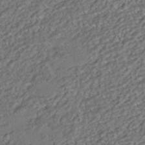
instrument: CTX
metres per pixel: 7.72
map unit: HNhu
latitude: -41.8422
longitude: 107.7667
